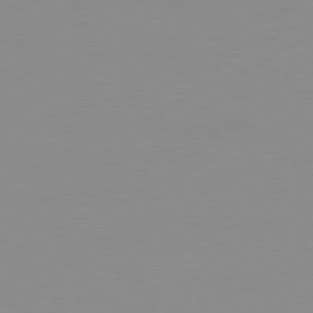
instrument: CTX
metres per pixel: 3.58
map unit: Ap
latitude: -81.1431
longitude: -84.1956
